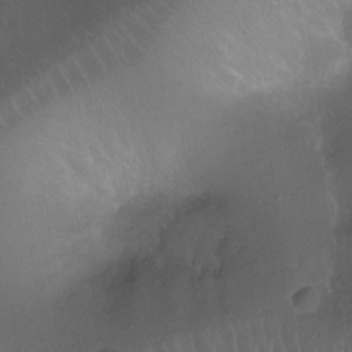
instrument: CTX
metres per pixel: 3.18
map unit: Ht
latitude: -11.6533
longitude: -44.2711
